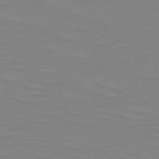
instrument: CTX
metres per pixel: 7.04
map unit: HNb
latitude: -49.1998
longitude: -50.5545
